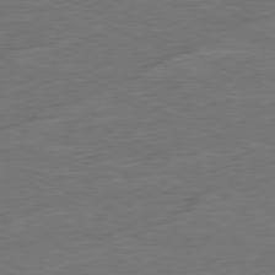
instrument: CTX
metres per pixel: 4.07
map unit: Ap
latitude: -80.2362
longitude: -92.8191
